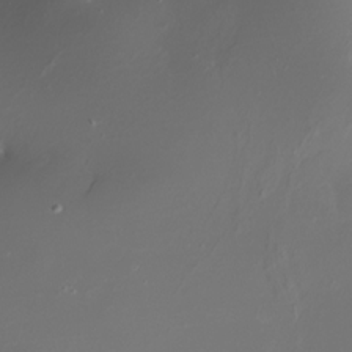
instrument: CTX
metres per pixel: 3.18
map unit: Nhe
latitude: -32.6330
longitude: -116.7435
